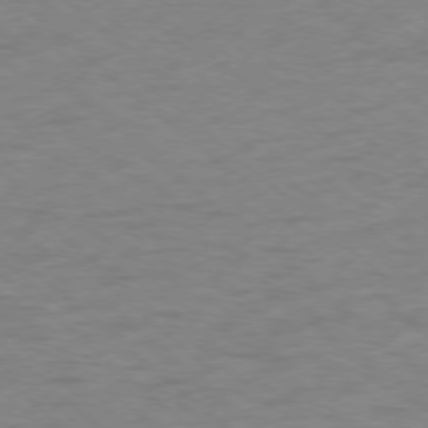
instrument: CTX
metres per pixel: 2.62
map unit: Ap
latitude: -77.3888
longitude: -77.1403
